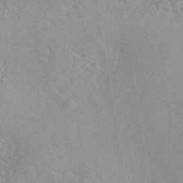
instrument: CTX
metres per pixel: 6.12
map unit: eAb
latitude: 45.8961
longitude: 111.0108
